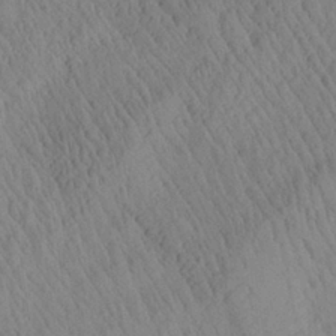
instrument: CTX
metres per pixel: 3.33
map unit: Aa
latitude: 26.5357
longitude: -141.6882
